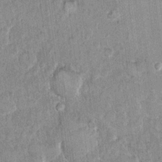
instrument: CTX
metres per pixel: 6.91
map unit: Hto
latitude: 14.7247
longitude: -34.4790
